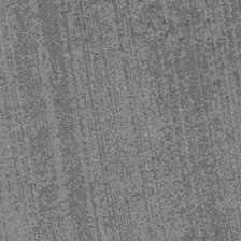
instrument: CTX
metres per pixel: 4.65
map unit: lHb
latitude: -39.8044
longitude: 67.7667
